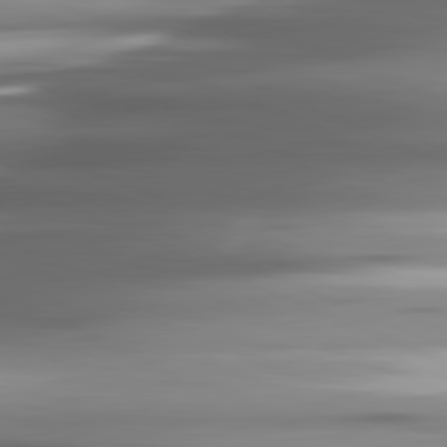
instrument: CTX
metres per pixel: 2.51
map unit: lApd
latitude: 81.6883
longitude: -140.3278
